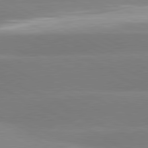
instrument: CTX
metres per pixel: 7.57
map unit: lApd
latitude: 80.9514
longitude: -154.4223
